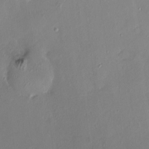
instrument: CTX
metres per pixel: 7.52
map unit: HNhu
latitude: 5.2348
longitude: 1.5588
